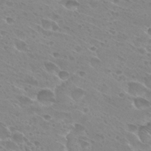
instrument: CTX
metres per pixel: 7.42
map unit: Hto
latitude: 27.7639
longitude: -39.6694
